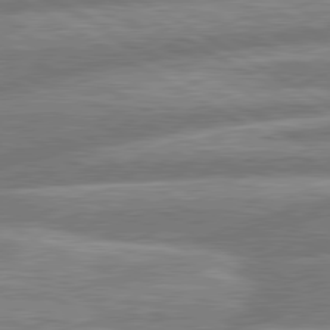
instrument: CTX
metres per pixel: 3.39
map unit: lApd
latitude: 80.6113
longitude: -165.4615
